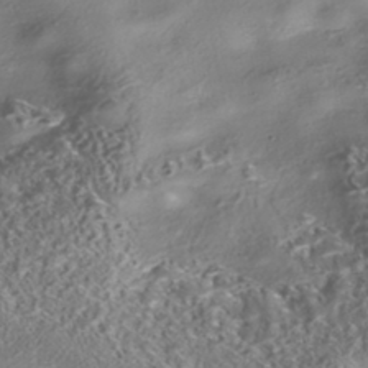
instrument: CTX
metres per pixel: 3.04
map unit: eHh
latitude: -42.5195
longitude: 121.7477
